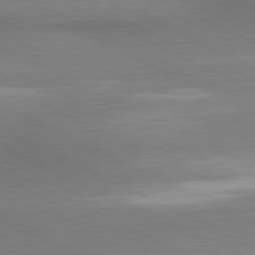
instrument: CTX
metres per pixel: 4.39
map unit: lApd
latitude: 81.2348
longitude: 162.2361
